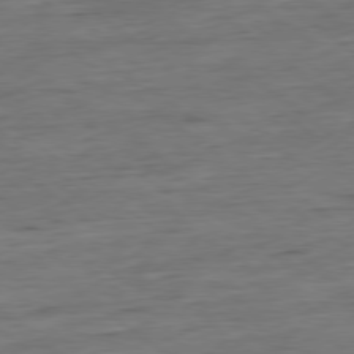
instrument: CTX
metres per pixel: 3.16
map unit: Hpe
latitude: -79.2754
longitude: 11.5777
